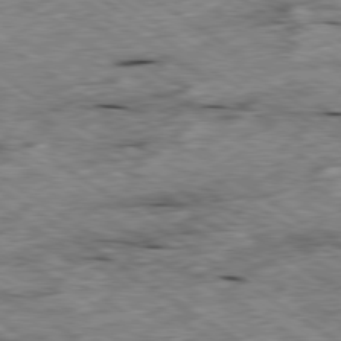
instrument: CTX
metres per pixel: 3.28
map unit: Ap
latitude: -79.8233
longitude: -87.6883
